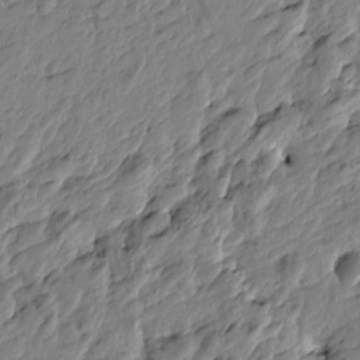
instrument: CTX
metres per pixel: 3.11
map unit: Htu
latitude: -3.4454
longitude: 179.5588
